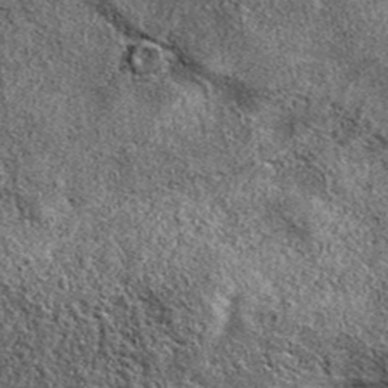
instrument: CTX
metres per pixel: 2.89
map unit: eAb
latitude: 39.1025
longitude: 106.3495
